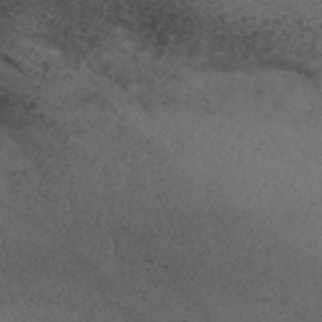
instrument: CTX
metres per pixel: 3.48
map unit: ANa
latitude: 39.2159
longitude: 29.8045
